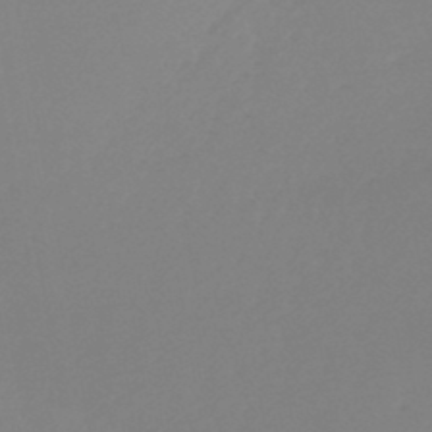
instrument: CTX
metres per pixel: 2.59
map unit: lHb
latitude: -45.7667
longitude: 64.6519
